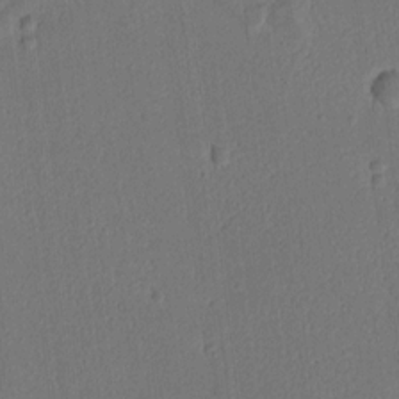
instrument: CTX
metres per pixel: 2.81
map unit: Ht
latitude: 10.3467
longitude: -75.1403
